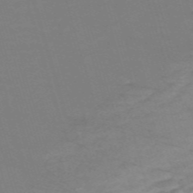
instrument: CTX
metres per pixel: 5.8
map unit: Nve
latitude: -59.0675
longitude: 61.1053
